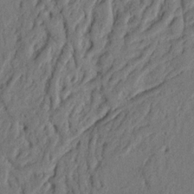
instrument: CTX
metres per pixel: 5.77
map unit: Nhu
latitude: 18.1955
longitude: -77.4804
